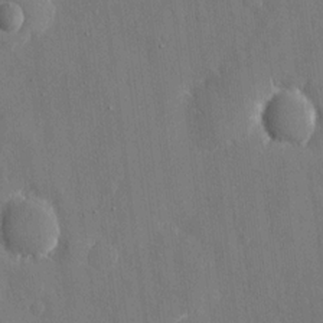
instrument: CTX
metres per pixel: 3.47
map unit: eHh
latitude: 10.4223
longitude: -69.8772
